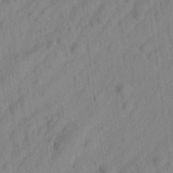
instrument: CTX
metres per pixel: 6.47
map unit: Aa
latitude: 23.5938
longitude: -143.4049
